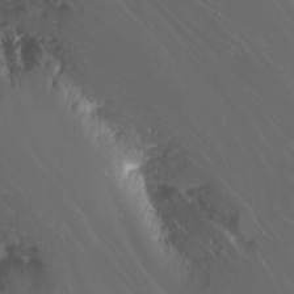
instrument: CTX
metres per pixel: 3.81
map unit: Nhu
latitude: -11.5021
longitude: -64.1011
